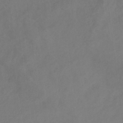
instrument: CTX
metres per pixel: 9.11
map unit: HNb
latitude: -30.9541
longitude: 64.0094
